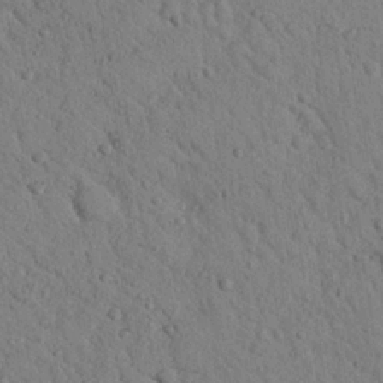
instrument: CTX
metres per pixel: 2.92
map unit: Nhu
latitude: 22.6301
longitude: -76.2144
